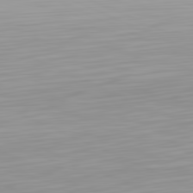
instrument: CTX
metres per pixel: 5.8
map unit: Hpe
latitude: -81.6533
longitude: 19.8989
